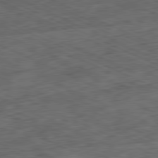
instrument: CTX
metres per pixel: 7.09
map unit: Ap
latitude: -81.2754
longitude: -83.6882
